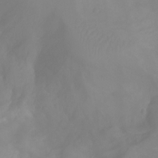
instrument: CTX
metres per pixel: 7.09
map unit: Aa
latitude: -13.2943
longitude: -59.0270
